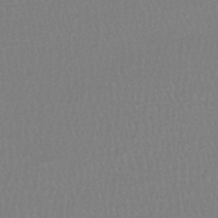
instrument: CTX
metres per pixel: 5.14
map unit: HNhu
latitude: -47.7288
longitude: 98.4440
